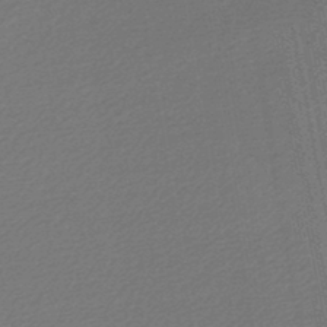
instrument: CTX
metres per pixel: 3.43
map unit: lHb
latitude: -46.1417
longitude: 57.2187
